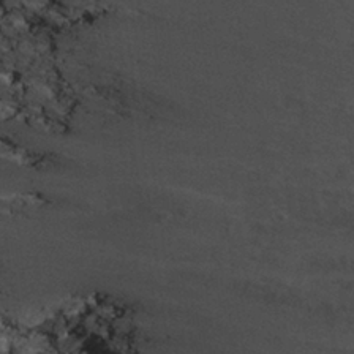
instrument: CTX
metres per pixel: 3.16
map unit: Nhu
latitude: 26.6869
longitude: -50.5545
